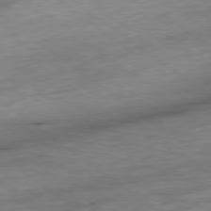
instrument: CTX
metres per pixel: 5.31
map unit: Ap
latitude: -79.0864
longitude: -91.9528
